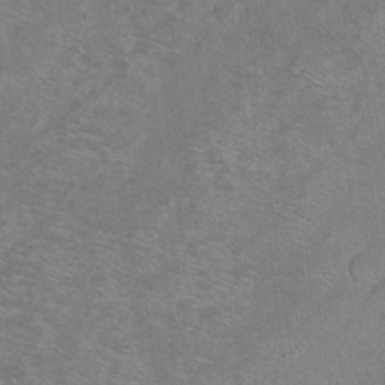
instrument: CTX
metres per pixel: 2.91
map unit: Hto
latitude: -7.2187
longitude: -36.4223
